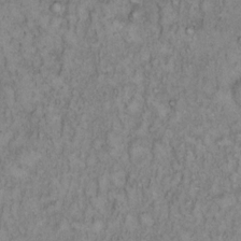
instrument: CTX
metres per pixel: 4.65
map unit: Hto
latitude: 13.4993
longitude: -57.2159
